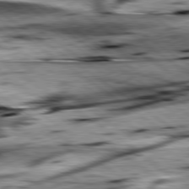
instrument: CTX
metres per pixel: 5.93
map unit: lApd
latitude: 79.4616
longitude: -48.7435
